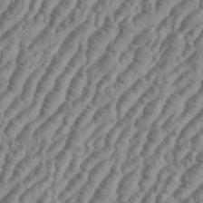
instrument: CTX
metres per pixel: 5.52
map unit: eHh
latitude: 36.0822
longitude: -136.1389
